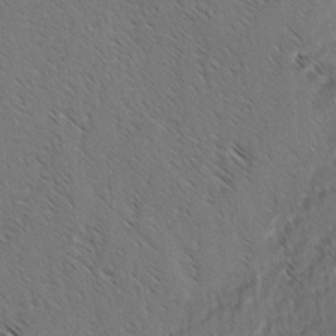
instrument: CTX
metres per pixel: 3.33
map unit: lAvf
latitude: -3.5588
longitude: -114.4223
